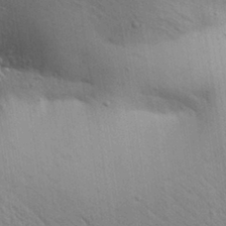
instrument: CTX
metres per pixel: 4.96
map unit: Aa
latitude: 29.6694
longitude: -147.8017
